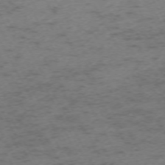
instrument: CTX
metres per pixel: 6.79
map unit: Ap
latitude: -72.7463
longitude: -70.1578
